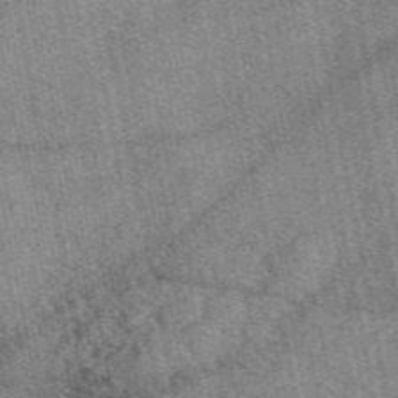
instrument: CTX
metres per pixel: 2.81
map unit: eAb
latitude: 50.1011
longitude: 114.9542
